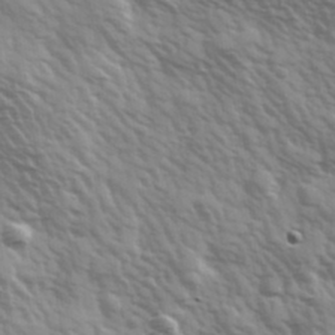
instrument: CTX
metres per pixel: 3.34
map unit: Hve
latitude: 32.2334
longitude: 150.2550
